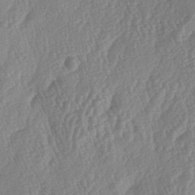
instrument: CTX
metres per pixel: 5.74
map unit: lAa
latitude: -5.6722
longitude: -130.1200
